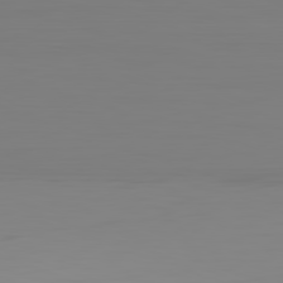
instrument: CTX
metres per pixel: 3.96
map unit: Hpe
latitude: -82.4062
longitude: 9.4643
